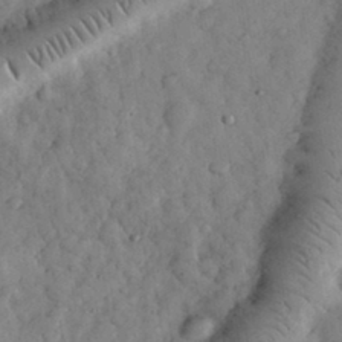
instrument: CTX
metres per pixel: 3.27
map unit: eHh
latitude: 33.6694
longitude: -69.3293
